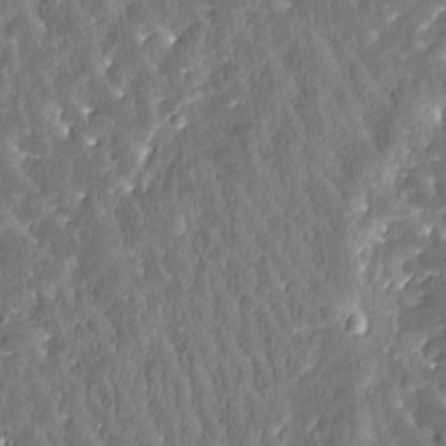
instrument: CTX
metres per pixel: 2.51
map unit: Htu
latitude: -3.6532
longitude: 175.0675
